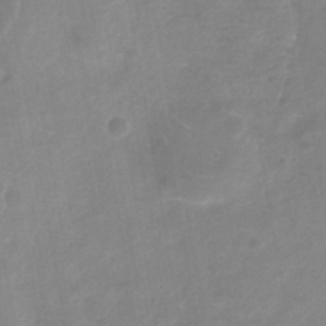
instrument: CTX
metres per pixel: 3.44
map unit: Nhe
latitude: -32.6708
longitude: -88.1011
